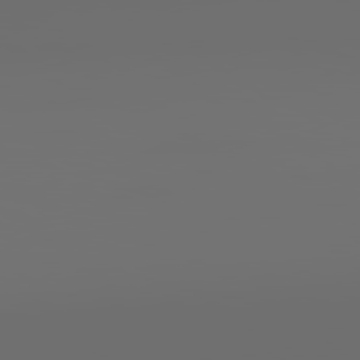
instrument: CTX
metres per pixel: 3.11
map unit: lApd
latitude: 79.8206
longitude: 160.1795
